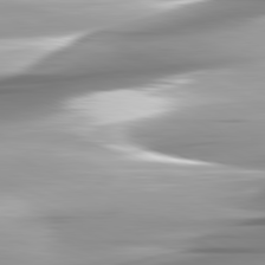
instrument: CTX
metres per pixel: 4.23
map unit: lApd
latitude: 81.8394
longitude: -146.8002
